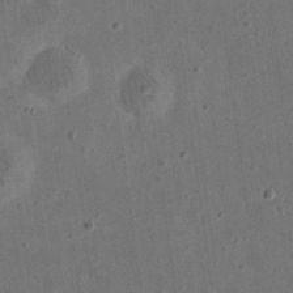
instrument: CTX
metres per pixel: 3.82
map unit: eHh
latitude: 23.4615
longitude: -68.5924
